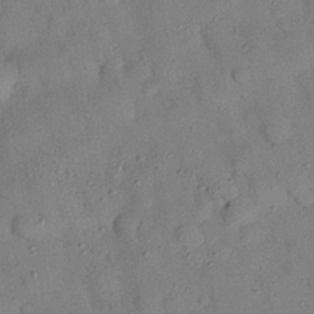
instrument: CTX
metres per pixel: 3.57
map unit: Nhu
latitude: 26.1389
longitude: -73.2159
